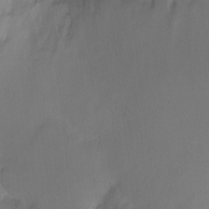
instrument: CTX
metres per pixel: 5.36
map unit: Ht
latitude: -10.3873
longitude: -27.7639
